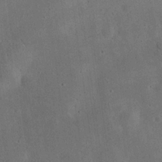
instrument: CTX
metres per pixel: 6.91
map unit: eHh
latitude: 24.7813
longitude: -68.4412
